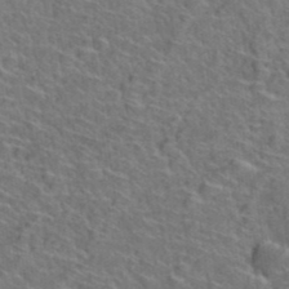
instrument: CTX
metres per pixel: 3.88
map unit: Hto
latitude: 38.3278
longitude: -44.0444
